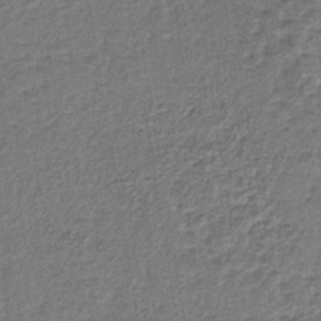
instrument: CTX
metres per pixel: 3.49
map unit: lHb
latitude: -37.6155
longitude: 60.0472
